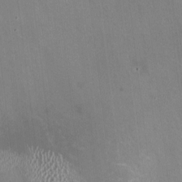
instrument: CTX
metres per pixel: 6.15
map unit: HNhu
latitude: -0.8408
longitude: -2.9136
